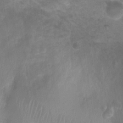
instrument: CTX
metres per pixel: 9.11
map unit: Nhu
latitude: 5.8961
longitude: -17.7261
